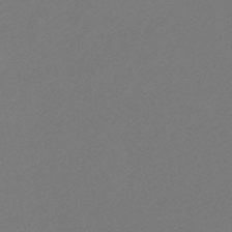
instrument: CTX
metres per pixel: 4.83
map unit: lHb
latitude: -45.3888
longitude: 59.8044
